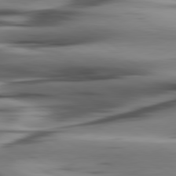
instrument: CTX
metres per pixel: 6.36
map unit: lApd
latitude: 80.4412
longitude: -122.4601
